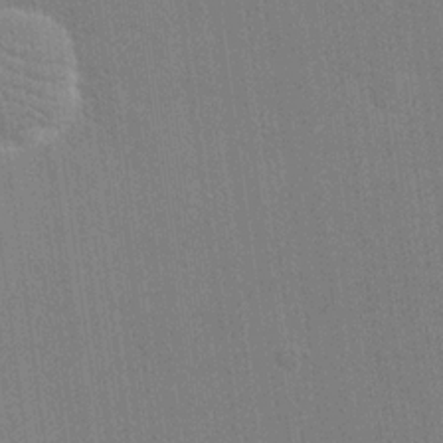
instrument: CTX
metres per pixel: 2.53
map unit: eHh
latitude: 19.2537
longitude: -68.2334
